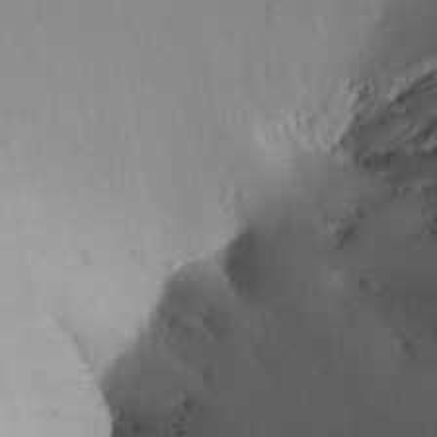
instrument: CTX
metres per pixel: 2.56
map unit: Aa
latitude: 21.8961
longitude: -147.2159
